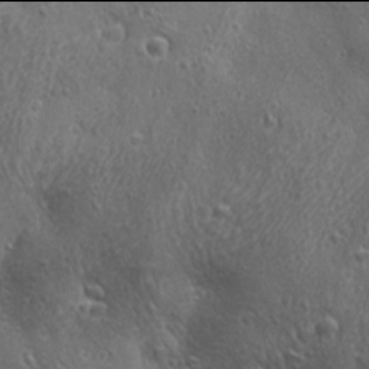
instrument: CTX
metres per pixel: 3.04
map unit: Ave
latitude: 21.9906
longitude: -137.1970
